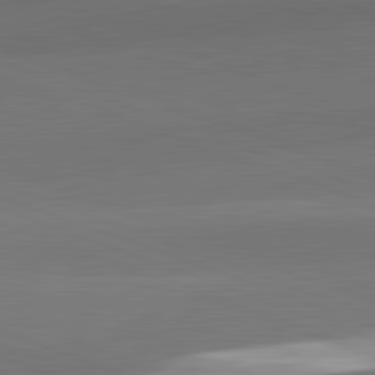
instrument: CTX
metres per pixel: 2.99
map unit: lApd
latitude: 82.4790
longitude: 136.7463
